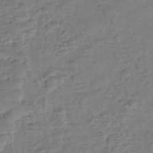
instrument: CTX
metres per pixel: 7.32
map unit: eHh
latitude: -39.7856
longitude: -28.4601
